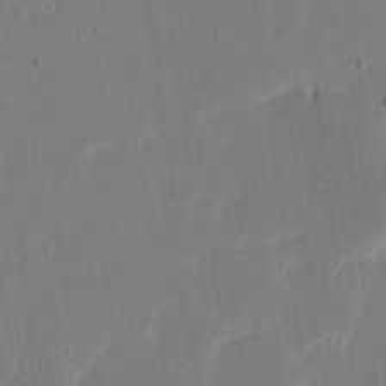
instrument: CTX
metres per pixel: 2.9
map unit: eHh
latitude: 16.9514
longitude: -70.4979
